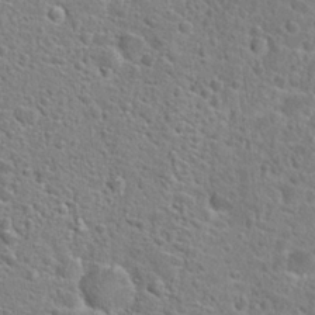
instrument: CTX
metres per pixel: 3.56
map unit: Hto
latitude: 24.7435
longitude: -49.0269
